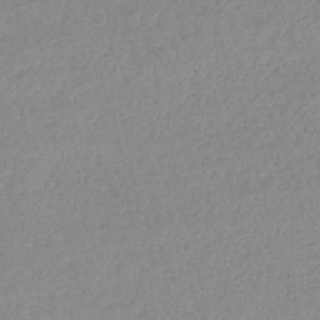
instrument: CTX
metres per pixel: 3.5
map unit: lHb
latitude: -42.0472
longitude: 73.3509
